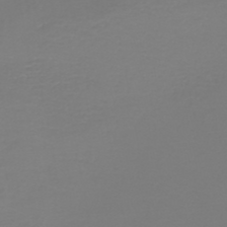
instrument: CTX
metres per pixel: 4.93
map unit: HNb
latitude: -46.0283
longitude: 54.2362
